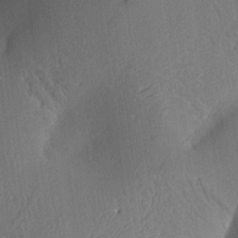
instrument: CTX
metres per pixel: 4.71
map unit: Aa
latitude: 15.2537
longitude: -147.7828
